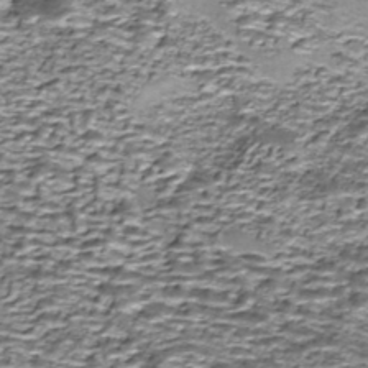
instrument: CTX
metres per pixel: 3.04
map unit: Nhe
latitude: -45.5966
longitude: 153.1053
